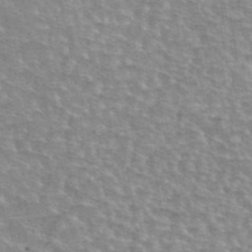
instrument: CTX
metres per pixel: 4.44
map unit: eAb
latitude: 44.8191
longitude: 106.7652
